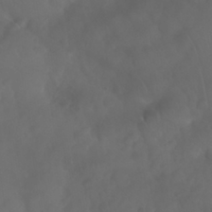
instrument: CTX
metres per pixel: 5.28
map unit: Nhu
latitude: 28.8758
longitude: -65.4426
